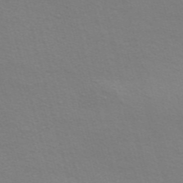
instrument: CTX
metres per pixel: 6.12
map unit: Nve
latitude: -57.0675
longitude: 63.8422
